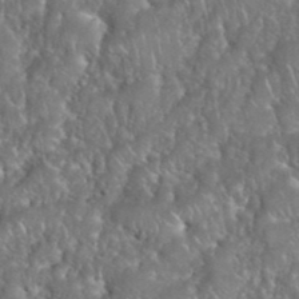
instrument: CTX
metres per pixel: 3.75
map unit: eHh
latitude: 39.6316
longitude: -57.9528
